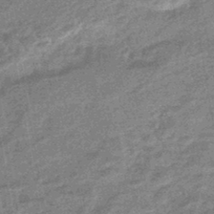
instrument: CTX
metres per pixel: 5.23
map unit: eHb
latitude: -44.3495
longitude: 88.4440
